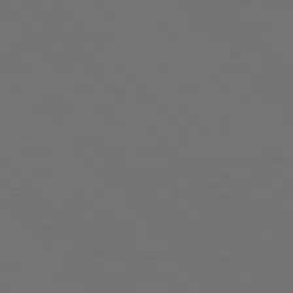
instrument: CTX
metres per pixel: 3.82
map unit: Hpe
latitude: 76.8947
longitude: -167.0269
